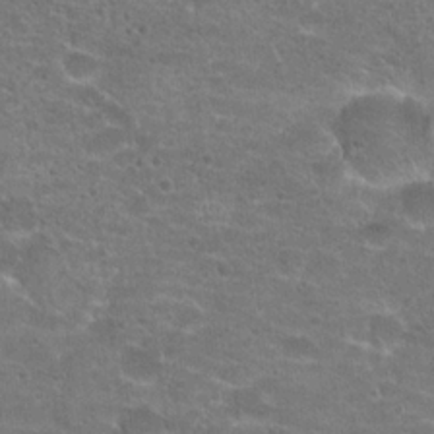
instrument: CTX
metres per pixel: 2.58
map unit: Hto
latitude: 21.0648
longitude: -43.1214
